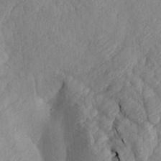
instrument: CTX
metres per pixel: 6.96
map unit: Aa
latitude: 18.1955
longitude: -145.5938
